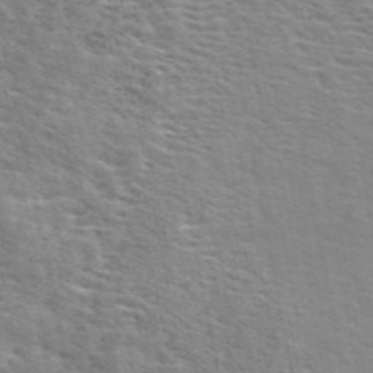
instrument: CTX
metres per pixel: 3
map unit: ANa
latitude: 49.2726
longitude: -74.7435
